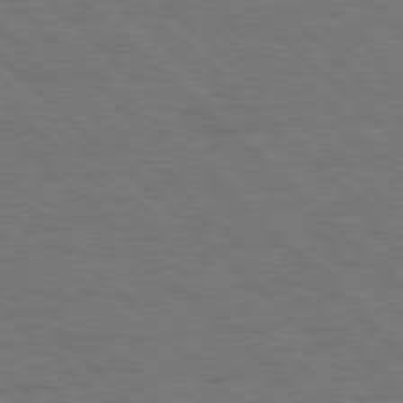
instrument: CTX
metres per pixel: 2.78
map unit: Hpe
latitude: 77.8205
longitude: -155.1403
